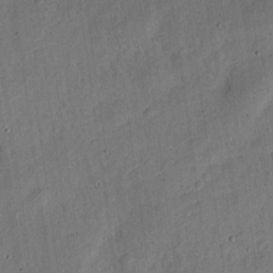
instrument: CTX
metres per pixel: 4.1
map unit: Nve
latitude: -25.7289
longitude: 106.6519
